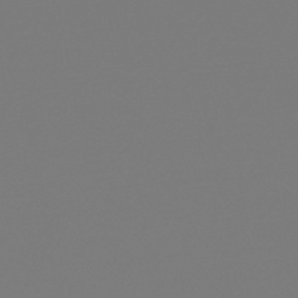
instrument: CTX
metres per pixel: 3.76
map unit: lHb
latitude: -46.2739
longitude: 74.6519
